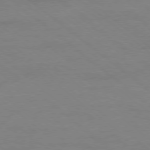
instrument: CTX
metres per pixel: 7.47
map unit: Ap
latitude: -78.6329
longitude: -54.9136
